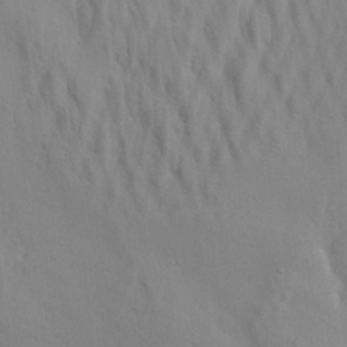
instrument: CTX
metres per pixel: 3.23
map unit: Aa
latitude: 20.8758
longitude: -142.2712
